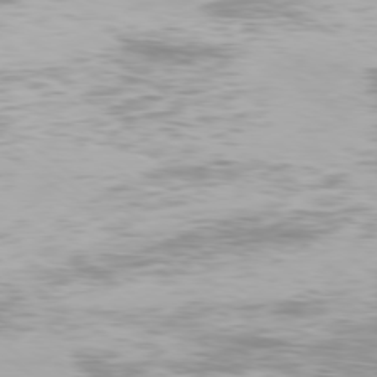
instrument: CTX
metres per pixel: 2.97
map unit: Ap
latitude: -78.5951
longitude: -93.5560
